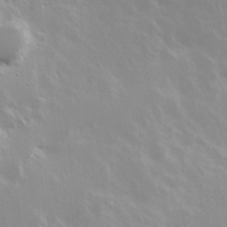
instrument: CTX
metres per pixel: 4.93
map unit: Hve
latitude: 24.1955
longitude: 145.7478
